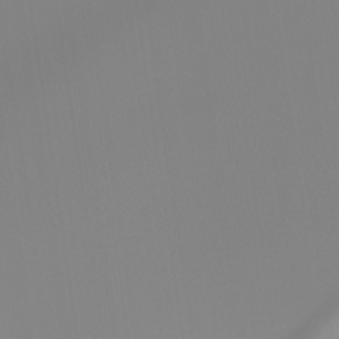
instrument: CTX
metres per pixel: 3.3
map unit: Ht
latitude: -16.8597
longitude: -46.6113
